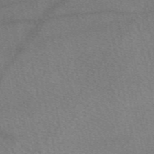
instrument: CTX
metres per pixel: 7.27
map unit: eAb
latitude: 50.5734
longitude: 109.4265
